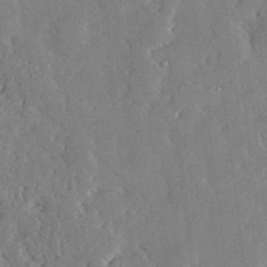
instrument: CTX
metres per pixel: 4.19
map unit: lHvf
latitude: 33.2537
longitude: -91.1970
